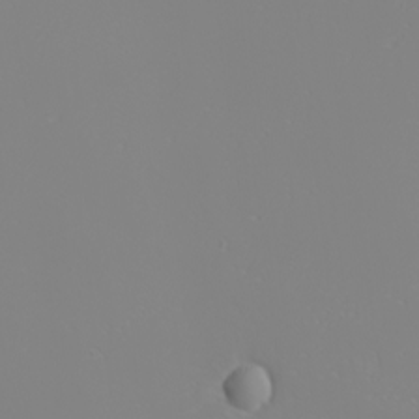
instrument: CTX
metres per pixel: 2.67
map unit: eHh
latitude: -6.1228
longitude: -85.4049
